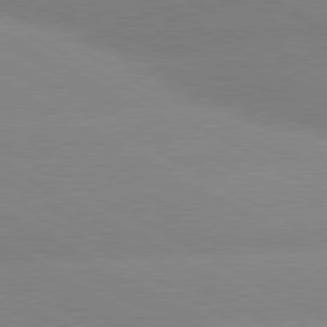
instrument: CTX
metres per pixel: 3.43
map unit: lApd
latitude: 80.1578
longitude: -153.7450
